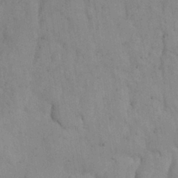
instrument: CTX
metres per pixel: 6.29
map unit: Nhu
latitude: 25.9339
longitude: -72.0633
